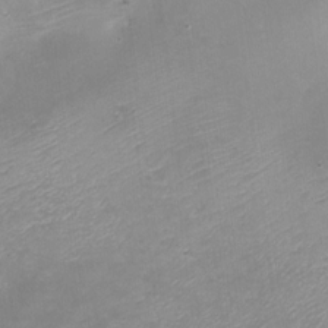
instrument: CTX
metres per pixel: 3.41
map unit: Nhe
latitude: -19.9178
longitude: 144.4062
